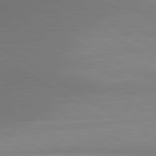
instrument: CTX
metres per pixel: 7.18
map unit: lApd
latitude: 80.4223
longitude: 124.2739
